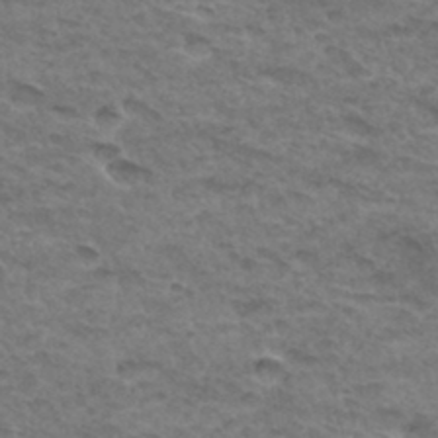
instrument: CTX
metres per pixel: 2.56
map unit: Hto
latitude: 33.2159
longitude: -47.6127
